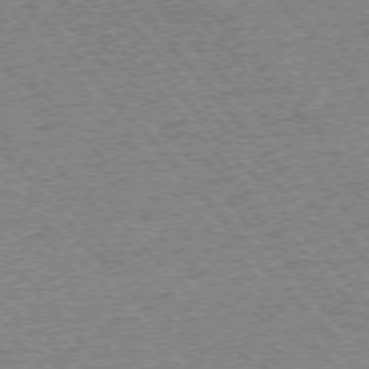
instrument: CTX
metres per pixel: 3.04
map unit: Ap
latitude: -75.5966
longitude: -86.1955
